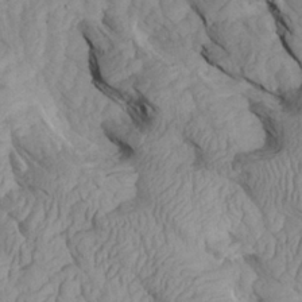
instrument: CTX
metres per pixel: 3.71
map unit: Aa
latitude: 27.8961
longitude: -133.7261
